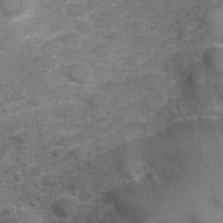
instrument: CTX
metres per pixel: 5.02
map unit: Hve
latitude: 32.5357
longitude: 152.0094
